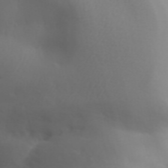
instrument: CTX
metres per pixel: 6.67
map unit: Aa
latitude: 32.4034
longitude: -143.8395
